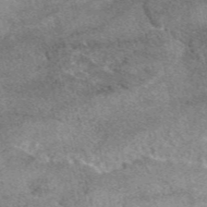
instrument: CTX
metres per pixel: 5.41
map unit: eAb
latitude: 48.6868
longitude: 122.2173
